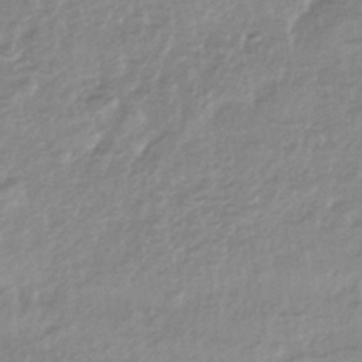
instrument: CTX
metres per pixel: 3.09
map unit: HNhu
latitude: -44.3495
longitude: 97.5588
